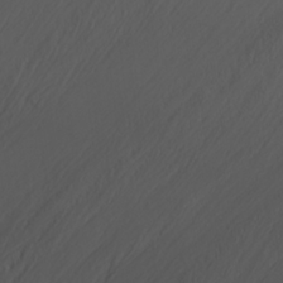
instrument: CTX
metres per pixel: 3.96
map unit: lHvf
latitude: 22.1011
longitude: 141.8044
